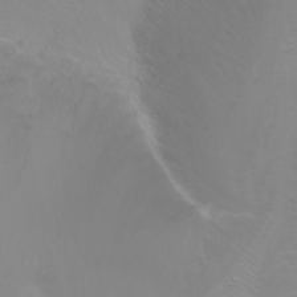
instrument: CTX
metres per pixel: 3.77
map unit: Ht
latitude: -2.5951
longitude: -60.6301
